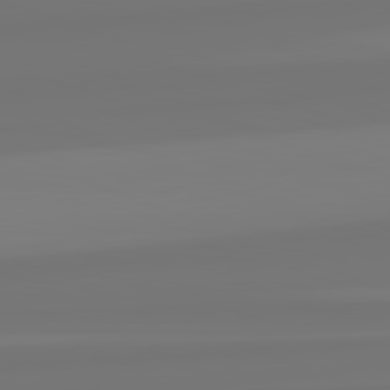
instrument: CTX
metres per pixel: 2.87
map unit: lApd
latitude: 82.2711
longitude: -176.8569
